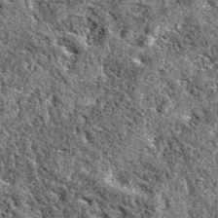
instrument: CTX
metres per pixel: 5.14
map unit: eAb
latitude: 38.4412
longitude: 111.0675
